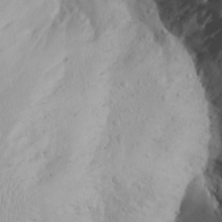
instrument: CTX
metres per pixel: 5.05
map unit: Aa
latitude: 18.8569
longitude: -144.1011
